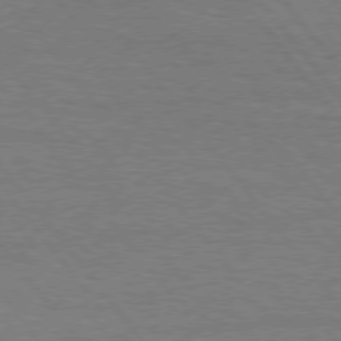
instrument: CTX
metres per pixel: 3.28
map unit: Hpe
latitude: 75.8583
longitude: -136.7247
